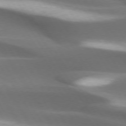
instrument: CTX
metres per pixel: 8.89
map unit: lApd
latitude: 73.6505
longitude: -52.1200
